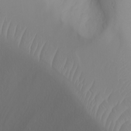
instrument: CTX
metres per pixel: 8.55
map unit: Nhu
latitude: -8.4062
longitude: -84.6113
